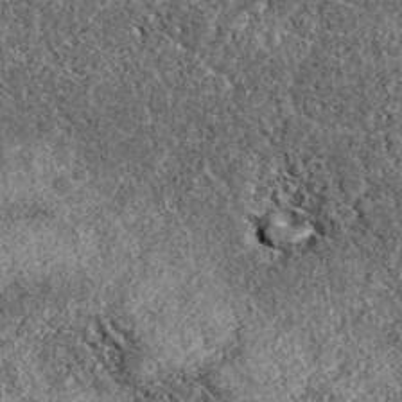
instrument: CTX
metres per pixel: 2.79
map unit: eAb
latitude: 38.6679
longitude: 106.2739
